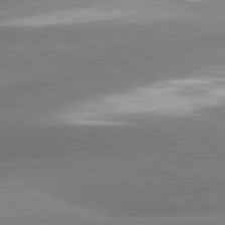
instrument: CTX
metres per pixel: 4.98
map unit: lApd
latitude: 81.0647
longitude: -163.4049
